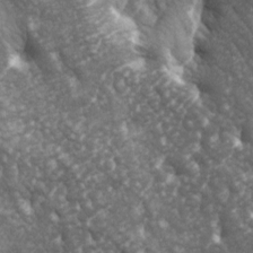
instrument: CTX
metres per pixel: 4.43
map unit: lAa
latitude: -5.7666
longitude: -125.4238
